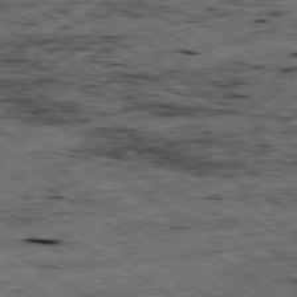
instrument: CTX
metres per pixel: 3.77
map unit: Ap
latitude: -79.6533
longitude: -79.7639
